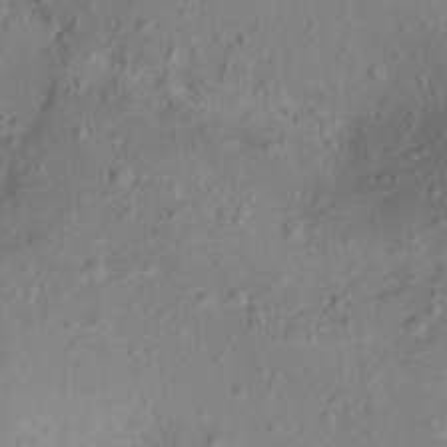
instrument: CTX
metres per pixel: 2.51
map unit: Ht
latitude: 12.1578
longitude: -39.0080
